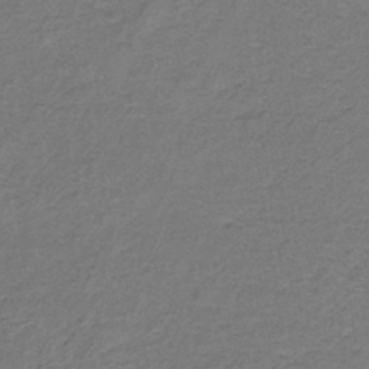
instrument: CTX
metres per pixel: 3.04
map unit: lHb
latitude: -37.7288
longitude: 61.2754
